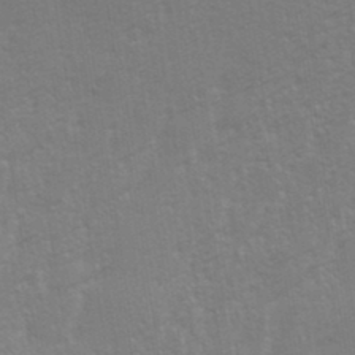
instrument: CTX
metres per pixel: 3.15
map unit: eHh
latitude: 34.2900
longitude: -133.1403
